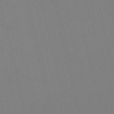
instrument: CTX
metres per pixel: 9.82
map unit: lHb
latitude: -47.5777
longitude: 60.7652
